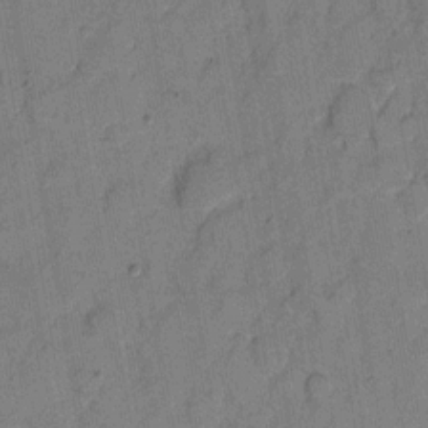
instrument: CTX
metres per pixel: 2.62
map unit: eHh
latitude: 7.9339
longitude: -66.2144
